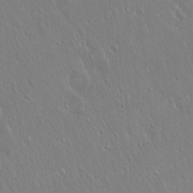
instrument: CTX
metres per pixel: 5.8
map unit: Hto
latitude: 17.4615
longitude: -56.9324
